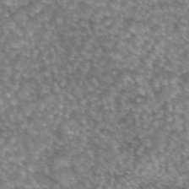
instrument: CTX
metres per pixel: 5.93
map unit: eAb
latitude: 44.8002
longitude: 105.1431
